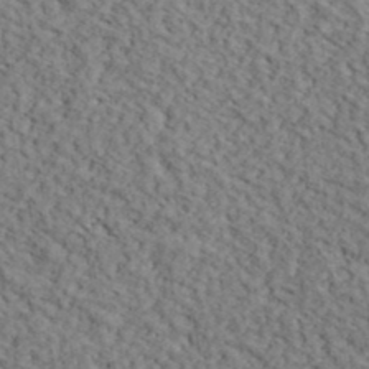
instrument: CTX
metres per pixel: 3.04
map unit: lHvf
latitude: 39.5560
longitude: -87.0647
